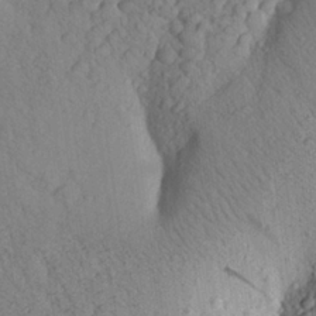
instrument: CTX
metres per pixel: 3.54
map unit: Aa
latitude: 24.2144
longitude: -148.3656
